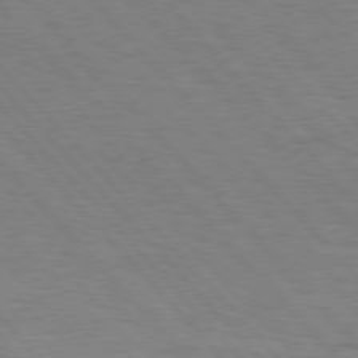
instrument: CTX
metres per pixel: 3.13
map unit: Hpe
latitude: 76.9891
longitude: -153.9150
